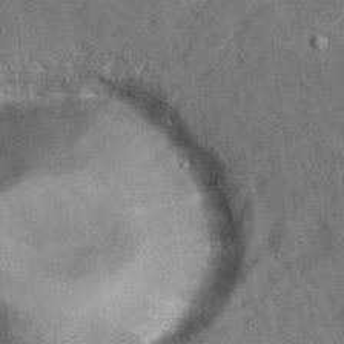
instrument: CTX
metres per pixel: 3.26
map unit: eAb
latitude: 34.4601
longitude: 110.9352
